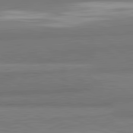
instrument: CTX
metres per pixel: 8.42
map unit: lApd
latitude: 82.1577
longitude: 161.9367
